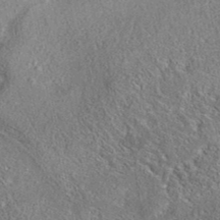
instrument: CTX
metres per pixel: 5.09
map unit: eAb
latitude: 37.5749
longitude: 112.6141
